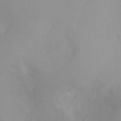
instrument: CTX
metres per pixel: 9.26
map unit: Nhu
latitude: -12.1606
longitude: -63.4427
